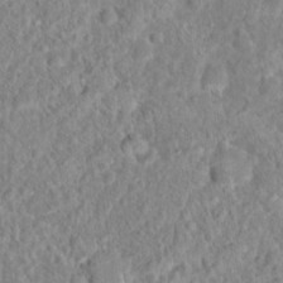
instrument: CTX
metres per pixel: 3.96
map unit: Hto
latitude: 16.5546
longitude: -41.4048
